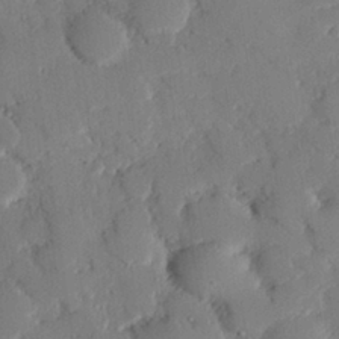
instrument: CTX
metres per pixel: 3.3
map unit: eHh
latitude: 27.1403
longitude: -80.9325
